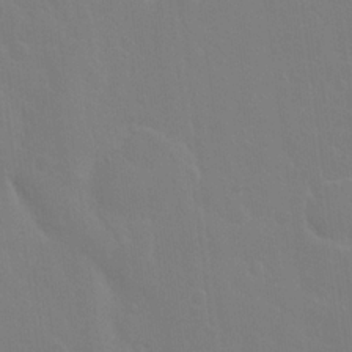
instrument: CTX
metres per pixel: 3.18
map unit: Hto
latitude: 19.2915
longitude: -40.0255
